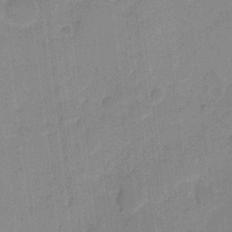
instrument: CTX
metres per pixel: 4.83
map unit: eHh
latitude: 9.8017
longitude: -65.7261
